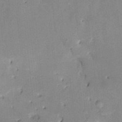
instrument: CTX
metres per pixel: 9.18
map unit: HNhu
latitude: 14.1956
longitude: 10.8030
